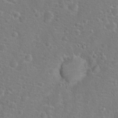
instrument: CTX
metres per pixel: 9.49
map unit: Hto
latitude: 17.3482
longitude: -42.1389
